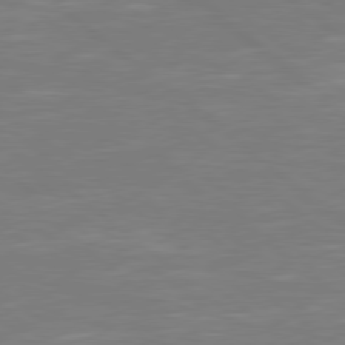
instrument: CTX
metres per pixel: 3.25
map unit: Hpe
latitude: 78.3279
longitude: -126.2145
